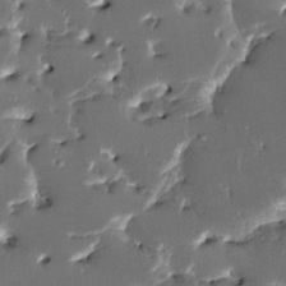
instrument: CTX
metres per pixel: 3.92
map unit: HNhu
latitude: 5.2537
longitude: -5.7450
